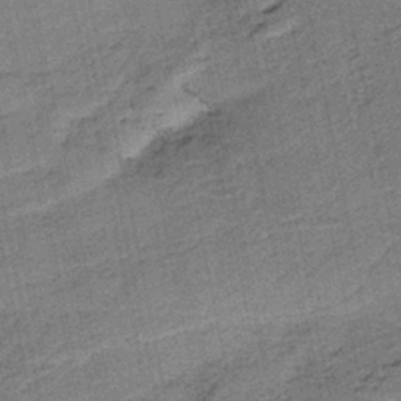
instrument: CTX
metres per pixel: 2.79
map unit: HNb
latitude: -35.9556
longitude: 56.1417
